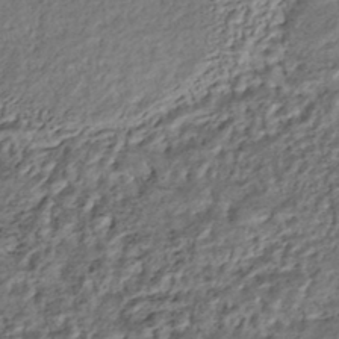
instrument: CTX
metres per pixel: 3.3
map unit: ANa
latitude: -45.0109
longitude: 106.4062
